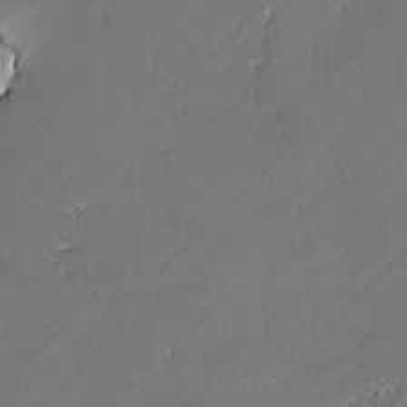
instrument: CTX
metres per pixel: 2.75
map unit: lAvf
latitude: -1.8990
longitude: -106.4790
